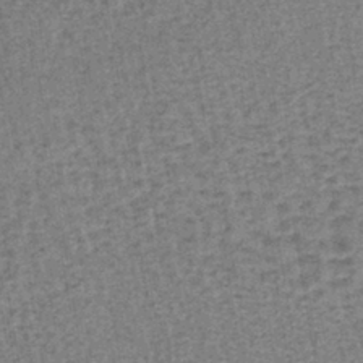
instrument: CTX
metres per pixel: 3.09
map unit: lHb
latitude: -40.3873
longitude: 62.6140
